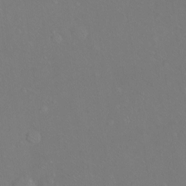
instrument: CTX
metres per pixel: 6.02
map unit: Ht
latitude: -7.2754
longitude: -37.2537
